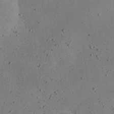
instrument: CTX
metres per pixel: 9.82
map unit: eHh
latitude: 24.3845
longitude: -70.4412
